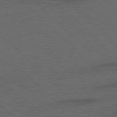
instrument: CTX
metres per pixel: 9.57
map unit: lApd
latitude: 77.7449
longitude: -60.1200
